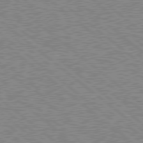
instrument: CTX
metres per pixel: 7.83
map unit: Hpe
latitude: 78.5924
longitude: -143.9717
